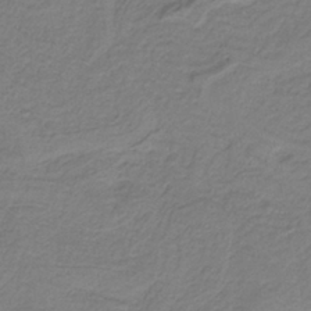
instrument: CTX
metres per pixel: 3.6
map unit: HNb
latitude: -38.3495
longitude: 53.5588
